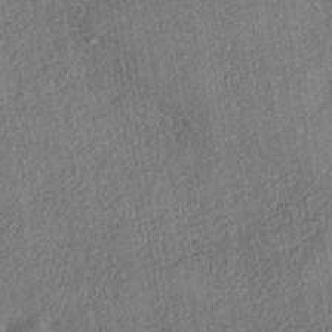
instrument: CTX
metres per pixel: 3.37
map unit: eHh
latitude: -41.9178
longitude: 119.0298
